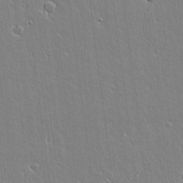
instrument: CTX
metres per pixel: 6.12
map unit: lAvf
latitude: 16.6679
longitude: -127.7072
